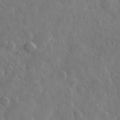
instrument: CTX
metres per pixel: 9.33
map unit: lHvf
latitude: 33.7828
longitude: -87.4426
